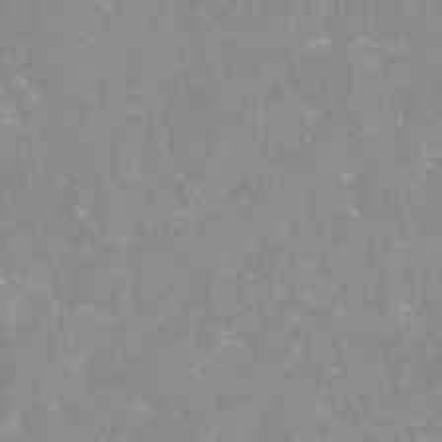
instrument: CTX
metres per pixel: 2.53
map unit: eAb
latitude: 45.6694
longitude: 124.5763
